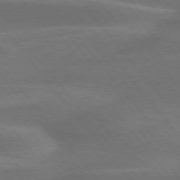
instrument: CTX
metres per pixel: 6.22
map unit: lApd
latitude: 75.5182
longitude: -58.1389
